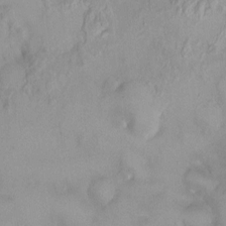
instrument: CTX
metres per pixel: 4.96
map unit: HNhu
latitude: 4.8569
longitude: 8.0472
